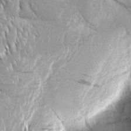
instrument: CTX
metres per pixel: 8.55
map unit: Aa
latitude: 8.6869
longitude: -132.1956
